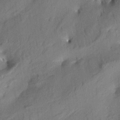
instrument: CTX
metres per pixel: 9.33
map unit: Aa
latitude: 8.5357
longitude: -142.8191
